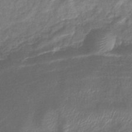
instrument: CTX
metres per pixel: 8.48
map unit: eHb
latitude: -39.1431
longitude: 78.7085
